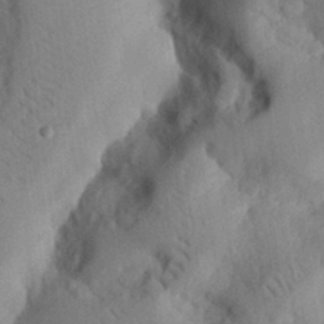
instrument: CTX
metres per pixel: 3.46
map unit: eHh
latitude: 27.5182
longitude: -79.9906
